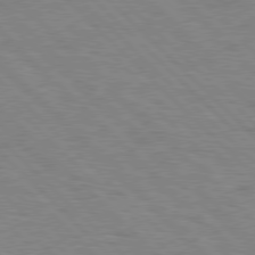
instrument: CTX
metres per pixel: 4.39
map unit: Hpe
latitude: 77.8016
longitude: -154.5735
